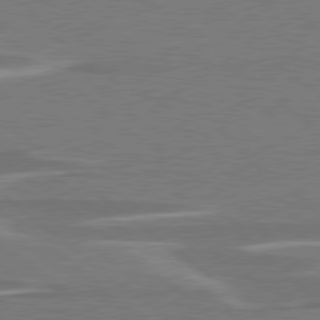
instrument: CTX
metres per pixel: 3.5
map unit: lApd
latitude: 79.1592
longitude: -93.2348
